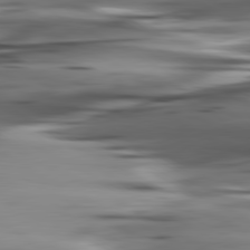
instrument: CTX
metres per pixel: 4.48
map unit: lApd
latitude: 80.6301
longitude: -122.9703
